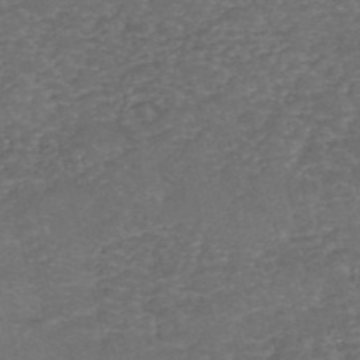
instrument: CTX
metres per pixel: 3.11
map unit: eHh
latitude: -54.7085
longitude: -90.1389
